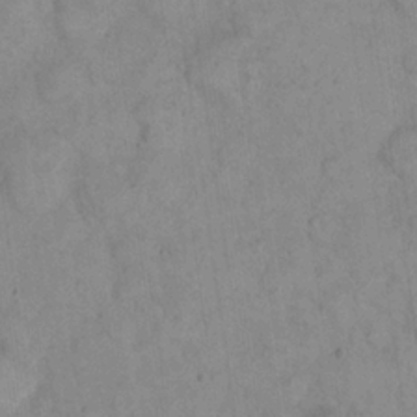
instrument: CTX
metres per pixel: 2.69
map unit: eHh
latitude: 22.8758
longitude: -58.6302
